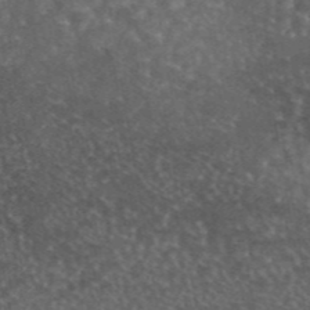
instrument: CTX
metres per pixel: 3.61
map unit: eAb
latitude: 44.9702
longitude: 116.2172
